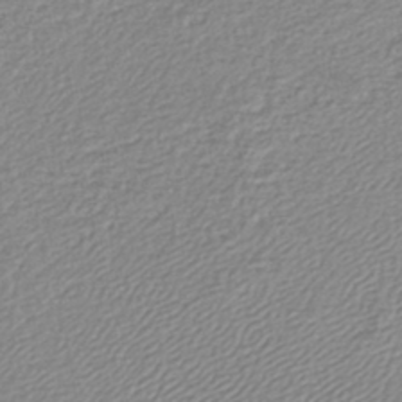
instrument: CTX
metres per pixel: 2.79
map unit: lHb
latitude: -42.8974
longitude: 72.2928
